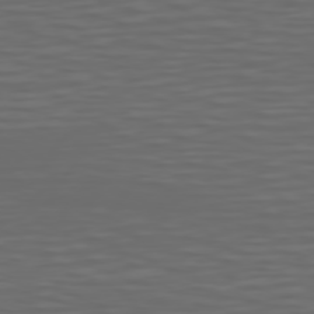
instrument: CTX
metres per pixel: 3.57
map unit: Hpe
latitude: 75.0836
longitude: -125.7638
